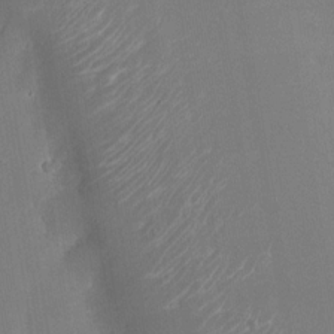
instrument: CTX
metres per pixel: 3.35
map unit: Nhu
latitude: -23.1998
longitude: -73.0648
